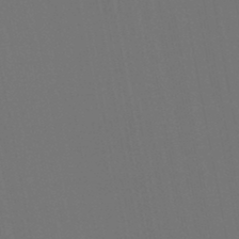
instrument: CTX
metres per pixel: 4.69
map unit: lHb
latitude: -46.3306
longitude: 76.6707
